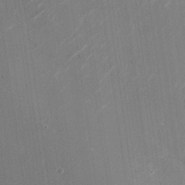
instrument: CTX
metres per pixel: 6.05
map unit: Nhu
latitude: -28.5763
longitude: -74.6302
